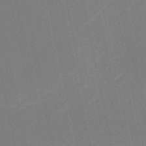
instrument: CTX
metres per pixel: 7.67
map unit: HNb
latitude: -51.7478
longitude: -48.2334
